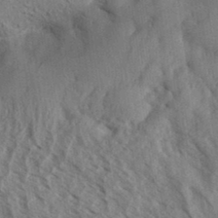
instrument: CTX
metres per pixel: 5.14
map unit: eHh
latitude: 34.9702
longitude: -139.7261
